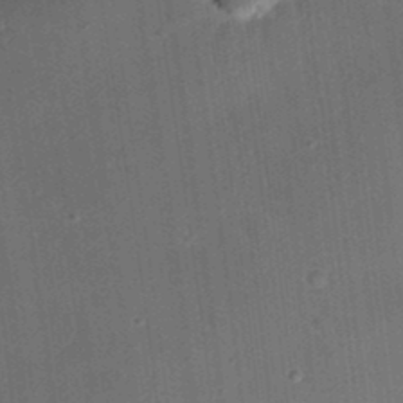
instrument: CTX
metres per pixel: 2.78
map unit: eHh
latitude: 24.1577
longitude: -70.8758
